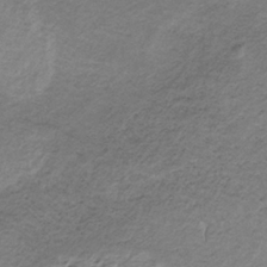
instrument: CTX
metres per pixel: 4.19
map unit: HNb
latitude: -32.7464
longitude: 61.3888
